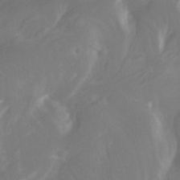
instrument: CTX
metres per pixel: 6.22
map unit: Htu
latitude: -12.0850
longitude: -73.6316
